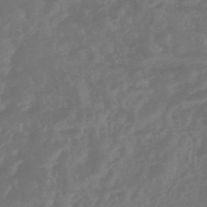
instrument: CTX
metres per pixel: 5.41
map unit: HNhu
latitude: -46.7463
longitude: 91.7289
